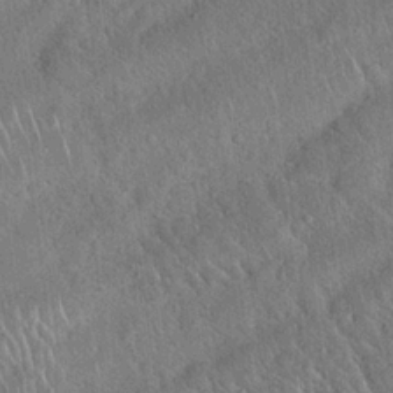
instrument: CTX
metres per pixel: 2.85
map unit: Hto
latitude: 19.6316
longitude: -52.5546
